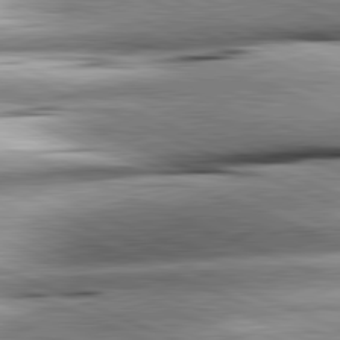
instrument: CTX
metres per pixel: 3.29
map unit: lApd
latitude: 81.8394
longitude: -167.5182
